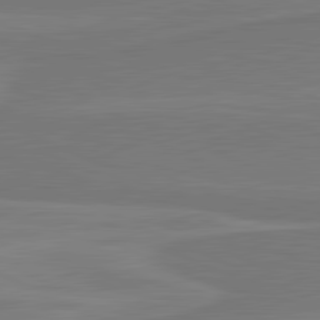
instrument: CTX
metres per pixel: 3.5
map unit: lApd
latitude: 81.5938
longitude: 169.5021
